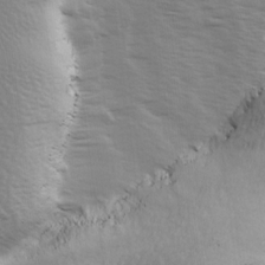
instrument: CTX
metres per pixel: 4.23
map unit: Ave
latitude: 15.1404
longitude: -102.9325
